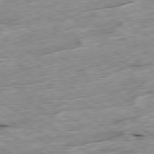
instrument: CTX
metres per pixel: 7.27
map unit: Ap
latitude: -79.7288
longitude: -88.8191
